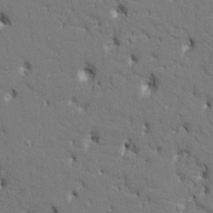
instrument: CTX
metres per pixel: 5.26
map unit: HNhu
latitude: 7.8016
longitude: -4.2522
